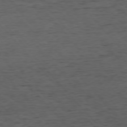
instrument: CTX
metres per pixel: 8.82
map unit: Ap
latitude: -76.1984
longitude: -91.9906
